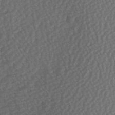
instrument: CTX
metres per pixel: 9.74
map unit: Hve
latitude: 2.4790
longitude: -123.0269
